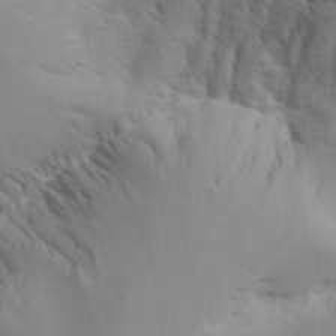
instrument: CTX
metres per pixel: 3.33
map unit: Aa
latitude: 21.5560
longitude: -124.4601
